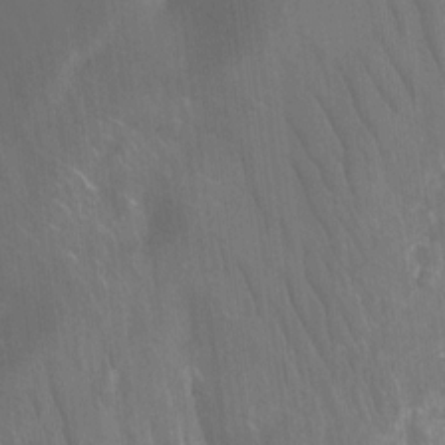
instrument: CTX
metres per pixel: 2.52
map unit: Aa
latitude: -11.5966
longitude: -68.3656
